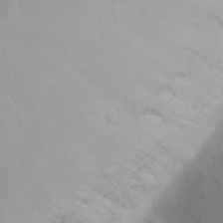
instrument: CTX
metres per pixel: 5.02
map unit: eHh
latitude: 21.4805
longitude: -64.6113
